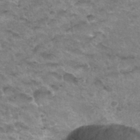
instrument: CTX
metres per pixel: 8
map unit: Hto
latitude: 34.4034
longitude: -48.8191
